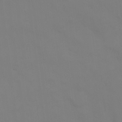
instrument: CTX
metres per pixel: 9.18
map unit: Ht
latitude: 0.5734
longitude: -34.2522
